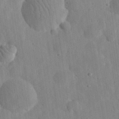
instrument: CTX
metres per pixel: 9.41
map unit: eHh
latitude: 32.9892
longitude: -78.3845
